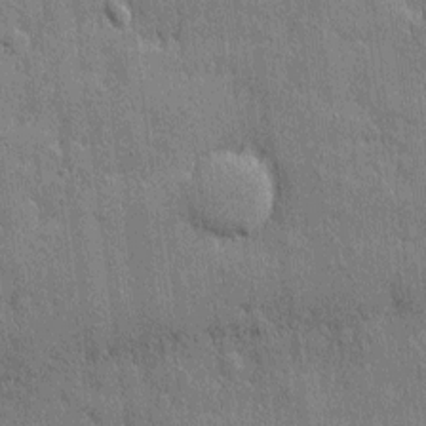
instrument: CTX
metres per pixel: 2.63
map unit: eHh
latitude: 4.3089
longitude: -75.5371
